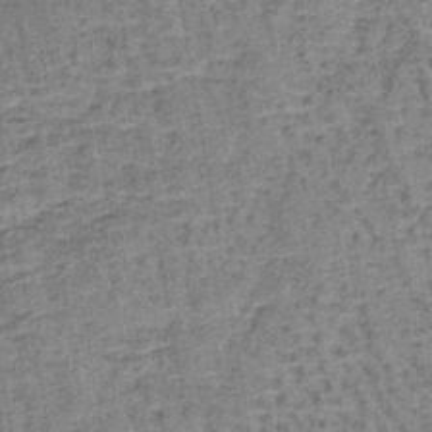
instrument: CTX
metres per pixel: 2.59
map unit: lHb
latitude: -40.7841
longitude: 58.0094
